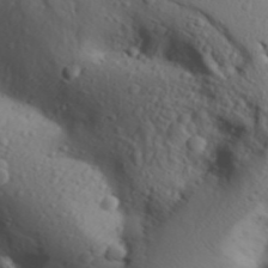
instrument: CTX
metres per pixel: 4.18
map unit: Aa
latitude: 31.1215
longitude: -146.1578
